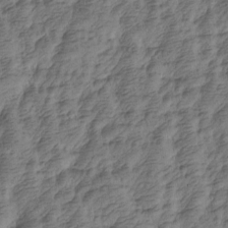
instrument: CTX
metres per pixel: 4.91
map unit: Htu
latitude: -4.5951
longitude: -177.0080
